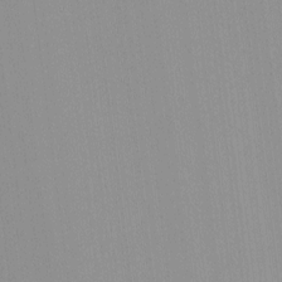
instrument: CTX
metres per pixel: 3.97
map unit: lHvf
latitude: -13.0675
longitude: -103.3104
